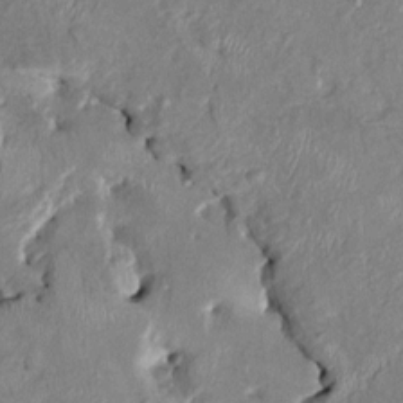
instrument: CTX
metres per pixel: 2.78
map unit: HNhu
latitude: 3.3292
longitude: -4.8569
